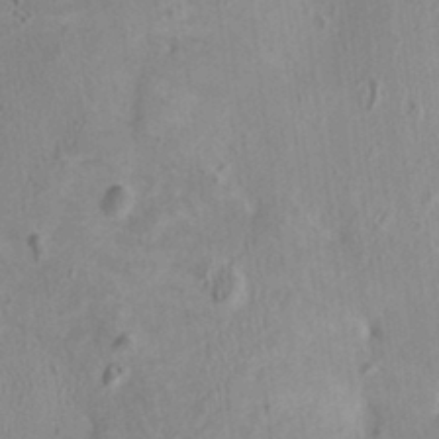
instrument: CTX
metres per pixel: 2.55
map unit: HNhu
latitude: 3.7260
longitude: 5.7099
